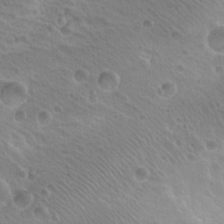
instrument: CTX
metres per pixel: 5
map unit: Hto
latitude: 20.3468
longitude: -32.8002
